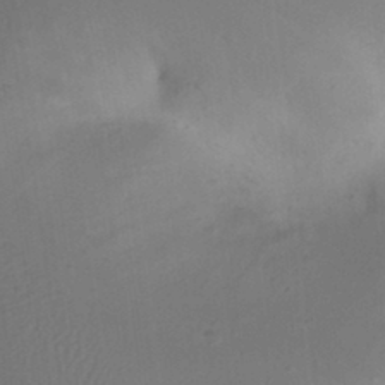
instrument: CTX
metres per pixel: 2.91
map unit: eHh
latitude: 23.3482
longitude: -70.7246
